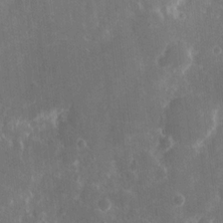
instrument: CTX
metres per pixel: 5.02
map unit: eHh
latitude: 8.9514
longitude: -71.0647
